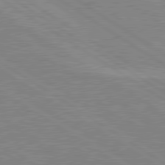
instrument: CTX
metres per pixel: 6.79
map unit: lApd
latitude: 80.3278
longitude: 123.8989
